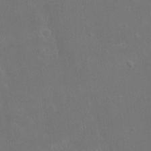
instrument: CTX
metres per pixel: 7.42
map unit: eHh
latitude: 17.8017
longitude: -72.5168
